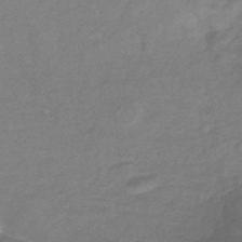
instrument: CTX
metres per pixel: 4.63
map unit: lHb
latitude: -34.9164
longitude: 70.0472
